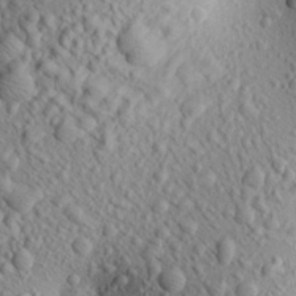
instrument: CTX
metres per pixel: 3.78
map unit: Aa
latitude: 22.6112
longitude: -140.0255
